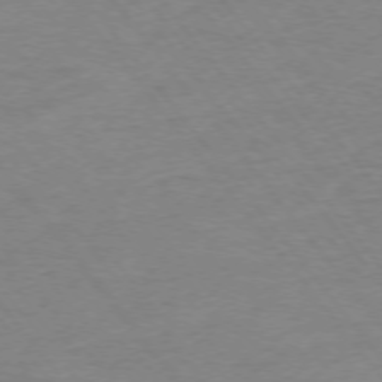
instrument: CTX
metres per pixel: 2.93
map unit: Ap
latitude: -75.5211
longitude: -81.9150
